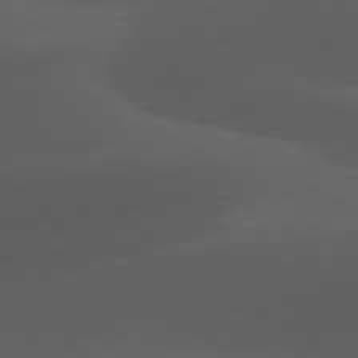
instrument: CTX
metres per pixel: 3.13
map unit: lApd
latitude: 78.1200
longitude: -54.7813
